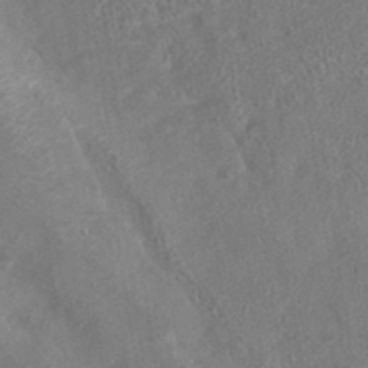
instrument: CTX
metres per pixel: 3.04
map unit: eAb
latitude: 35.6505
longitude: 111.4265
